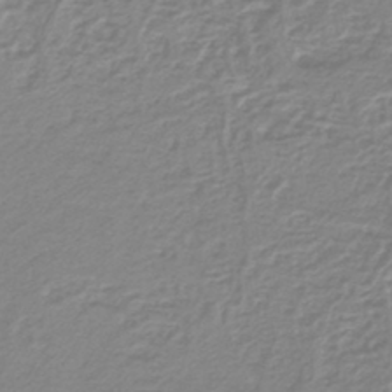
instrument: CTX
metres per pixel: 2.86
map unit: lHb
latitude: -41.7666
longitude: 62.2928
